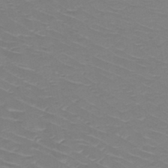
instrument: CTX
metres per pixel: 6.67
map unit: HNb
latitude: -49.5966
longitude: -47.1404
